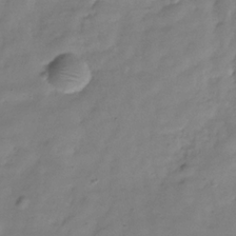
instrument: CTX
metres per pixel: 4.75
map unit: Hve
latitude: -31.9556
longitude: 91.6533
